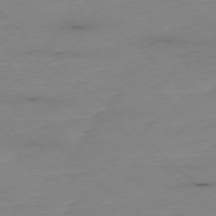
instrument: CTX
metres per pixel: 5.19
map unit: Ap
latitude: -77.3888
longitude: -90.3278
